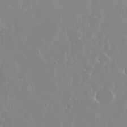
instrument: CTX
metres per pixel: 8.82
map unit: Nhu
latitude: 29.3104
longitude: -61.9906
